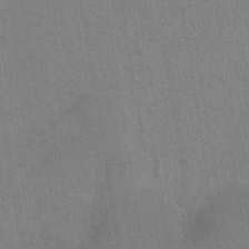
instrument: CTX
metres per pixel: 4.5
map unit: eHh
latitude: -39.4077
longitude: -26.8191
